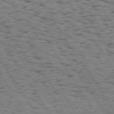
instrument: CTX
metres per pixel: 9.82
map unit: Hpe
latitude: 73.7072
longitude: -135.3670
